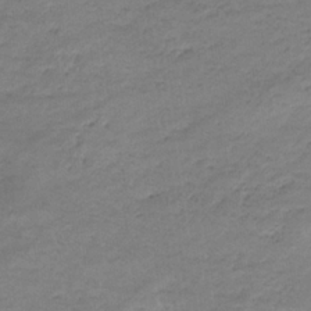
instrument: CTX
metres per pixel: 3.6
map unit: eHb
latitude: -32.7652
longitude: 68.5384
